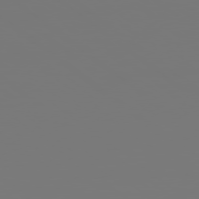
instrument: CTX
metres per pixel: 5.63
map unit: Hpe
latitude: 78.6113
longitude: 173.4832
